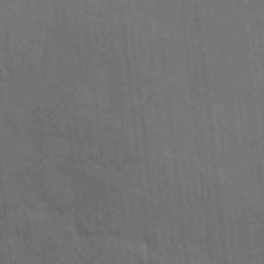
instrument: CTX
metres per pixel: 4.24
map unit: Ave
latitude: -9.2943
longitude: -123.1214
